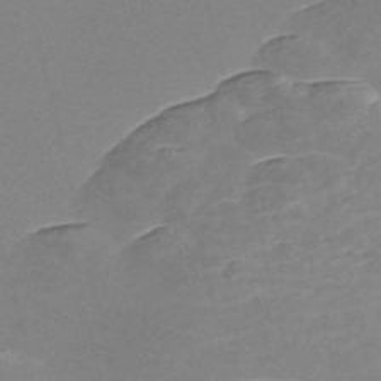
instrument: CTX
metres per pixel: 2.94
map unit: Nve
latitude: -56.8408
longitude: 58.8030
